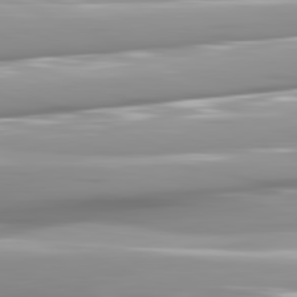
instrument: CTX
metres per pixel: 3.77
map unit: lApd
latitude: 81.7261
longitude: -142.7057
